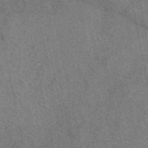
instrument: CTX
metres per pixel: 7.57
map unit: eAb
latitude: 48.5546
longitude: 109.3887
